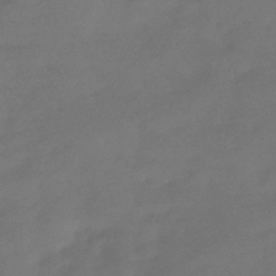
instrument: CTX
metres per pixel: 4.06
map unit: HNhu
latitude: -43.0675
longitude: 92.0472
